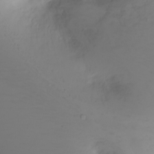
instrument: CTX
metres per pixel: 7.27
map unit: Ht
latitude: -0.8597
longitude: -61.5371
